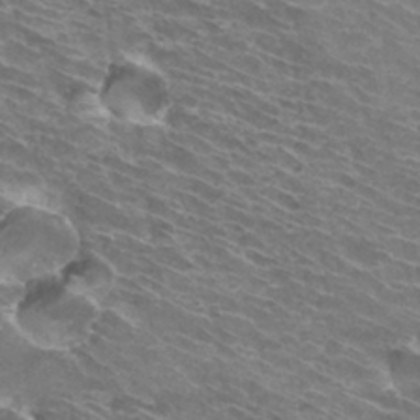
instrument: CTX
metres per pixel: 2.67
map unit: Hto
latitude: 32.6302
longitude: -42.7813
